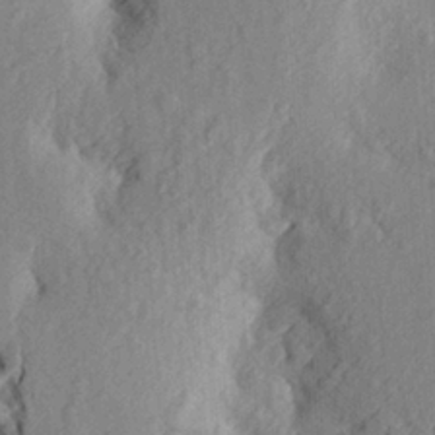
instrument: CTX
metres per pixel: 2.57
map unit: Aa
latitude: 23.9339
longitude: -150.6112
